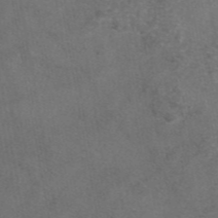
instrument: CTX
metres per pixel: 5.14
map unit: eAb
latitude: 46.8191
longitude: 108.1795
